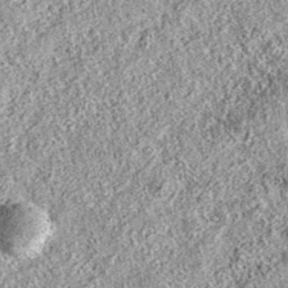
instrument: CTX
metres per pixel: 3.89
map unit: eAb
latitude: 36.6490
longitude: 111.8989
